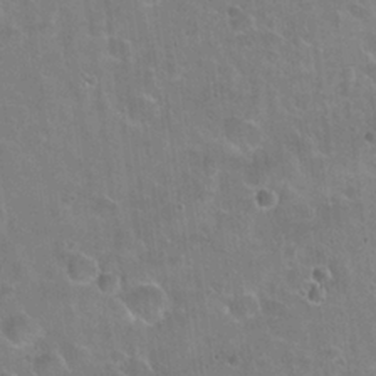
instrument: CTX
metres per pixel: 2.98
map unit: Hto
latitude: 22.3278
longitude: -51.5749
